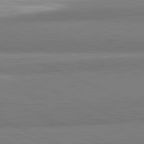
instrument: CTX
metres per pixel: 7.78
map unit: lApd
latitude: 82.0444
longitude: 161.6911
